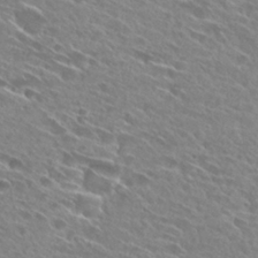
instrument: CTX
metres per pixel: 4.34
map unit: Hto
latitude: 28.1011
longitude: -43.7639
